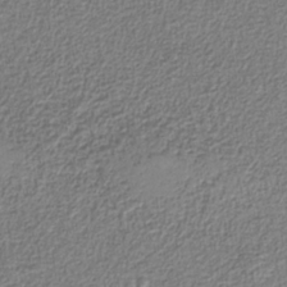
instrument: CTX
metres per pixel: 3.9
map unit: eAb
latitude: -38.0094
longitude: 52.7652
